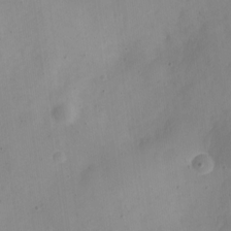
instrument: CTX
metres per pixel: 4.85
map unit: Nve
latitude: -23.0298
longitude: 106.8597
